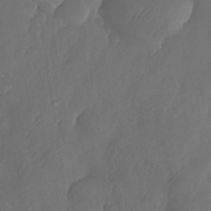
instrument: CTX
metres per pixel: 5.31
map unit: Nhe
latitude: -33.6344
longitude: -145.3859
